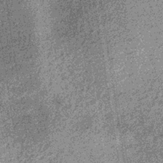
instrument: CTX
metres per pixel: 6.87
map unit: lHb
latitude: -36.0094
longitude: 67.7478
